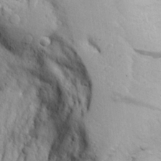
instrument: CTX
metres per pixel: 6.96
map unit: Aa
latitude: 25.0080
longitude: -148.0444
